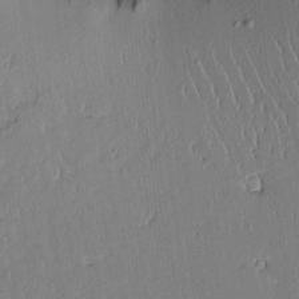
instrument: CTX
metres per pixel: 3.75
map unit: Aa
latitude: 12.0822
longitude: -127.3293
